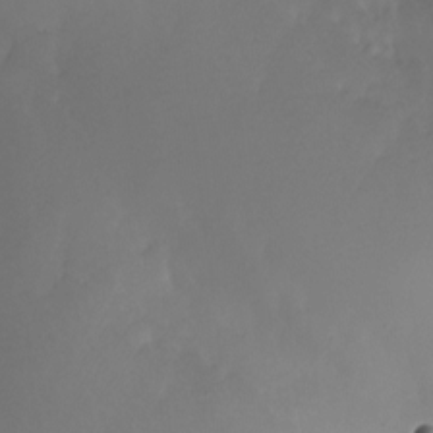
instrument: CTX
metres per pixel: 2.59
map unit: Nhu
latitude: -25.2754
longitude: -71.7261
